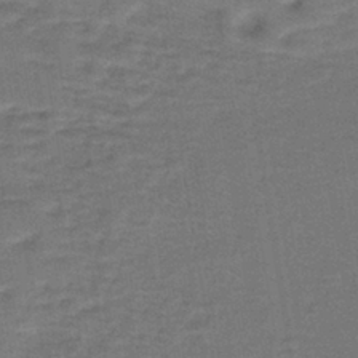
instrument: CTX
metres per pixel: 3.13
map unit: lHb
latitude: -39.8800
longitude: 58.2739
